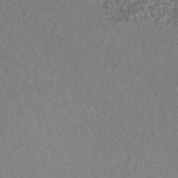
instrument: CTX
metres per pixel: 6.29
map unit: HNhu
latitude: -46.8219
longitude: 30.7841
